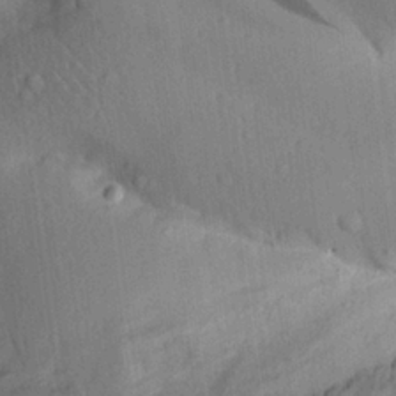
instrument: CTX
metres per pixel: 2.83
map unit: Aa
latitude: 26.9703
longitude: -136.6113
